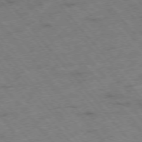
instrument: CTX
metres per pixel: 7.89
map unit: Hpe
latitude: -76.3117
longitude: -10.0255
